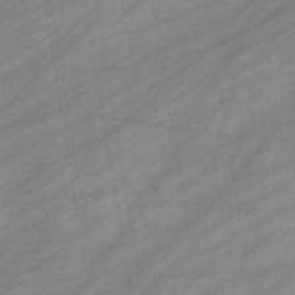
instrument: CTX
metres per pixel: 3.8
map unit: eHb
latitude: -39.0676
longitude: 81.8989
